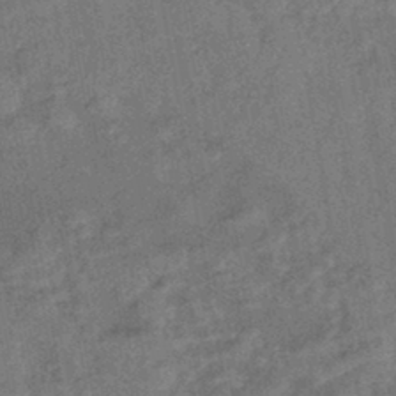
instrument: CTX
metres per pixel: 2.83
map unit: eHb
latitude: -43.1053
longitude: 82.3117
